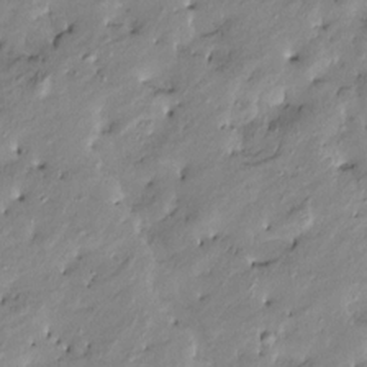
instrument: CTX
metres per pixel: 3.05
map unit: Htu
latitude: -9.3698
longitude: 176.7463
